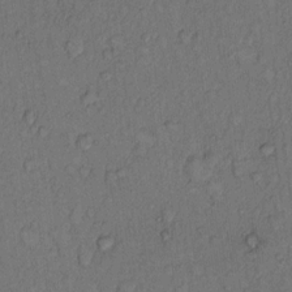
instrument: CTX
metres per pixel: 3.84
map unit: Hto
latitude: 9.4615
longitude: -58.4034
